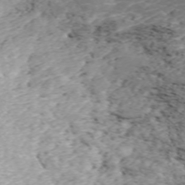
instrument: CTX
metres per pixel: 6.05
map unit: ANa
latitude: 41.9339
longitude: 33.7856
